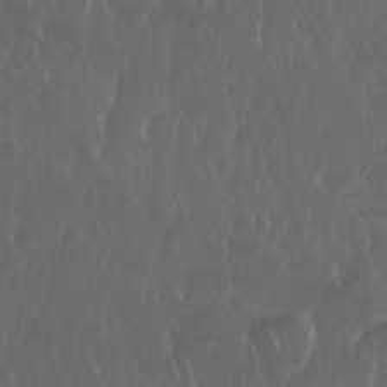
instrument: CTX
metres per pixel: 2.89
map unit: Nhu
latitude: 29.4048
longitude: -56.8380
